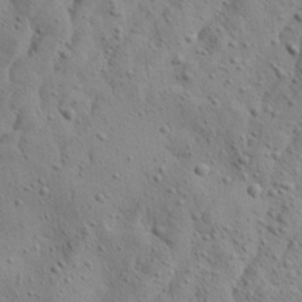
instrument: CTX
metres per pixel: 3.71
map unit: Aa
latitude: 23.8961
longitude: -144.0444
